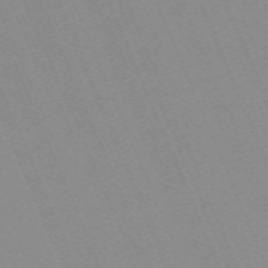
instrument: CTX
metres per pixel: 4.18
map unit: Nhu
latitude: -66.8030
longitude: 38.7652
